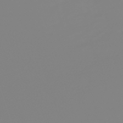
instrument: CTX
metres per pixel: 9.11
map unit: lHb
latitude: -49.1242
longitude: 81.6155
